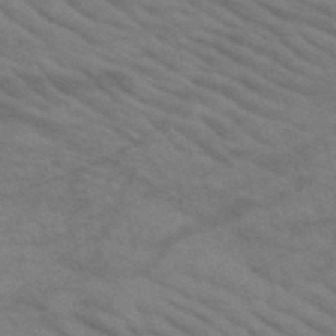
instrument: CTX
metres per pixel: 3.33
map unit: HNb
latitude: -53.6344
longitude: -45.0836
